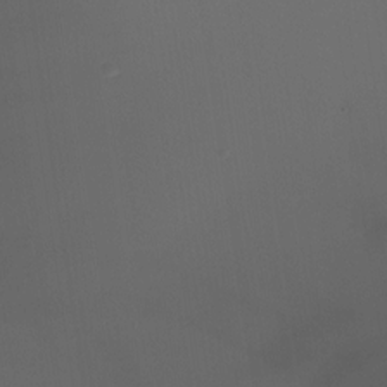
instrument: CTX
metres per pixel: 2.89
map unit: HNhu
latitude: 8.0633
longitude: 8.5385
